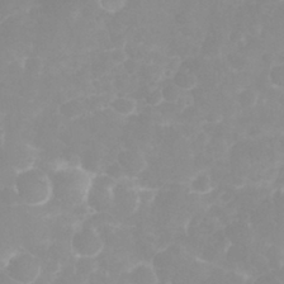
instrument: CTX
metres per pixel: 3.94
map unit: eHh
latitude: 31.7072
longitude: -63.0837
